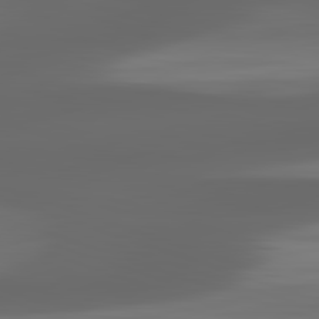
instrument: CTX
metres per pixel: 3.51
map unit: lApd
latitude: 83.0458
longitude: -135.5371
